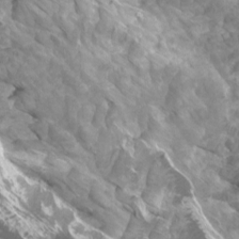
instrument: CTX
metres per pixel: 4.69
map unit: Htu
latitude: 2.6868
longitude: -20.4223
